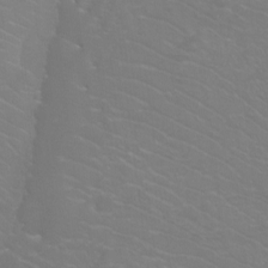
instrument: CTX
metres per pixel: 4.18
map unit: Htu
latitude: -12.4440
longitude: -71.3670
